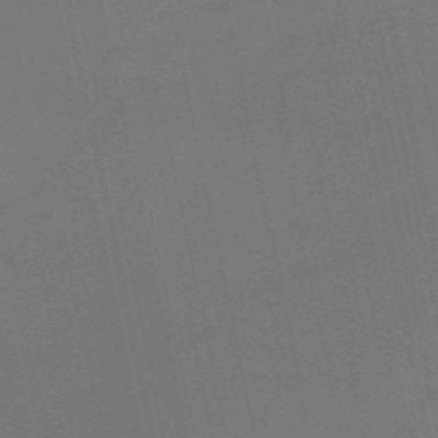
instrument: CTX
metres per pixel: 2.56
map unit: HNb
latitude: -51.3132
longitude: -42.2145
